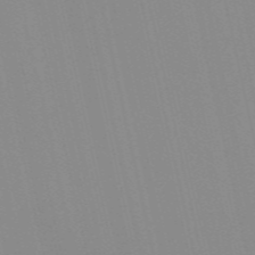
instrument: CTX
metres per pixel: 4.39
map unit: Nve
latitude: -57.1620
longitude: 60.5007
